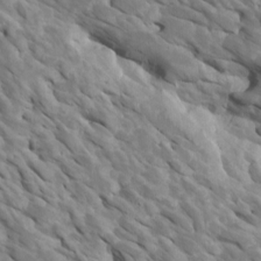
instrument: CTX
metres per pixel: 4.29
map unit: Htu
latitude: 1.9717
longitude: 142.9730
